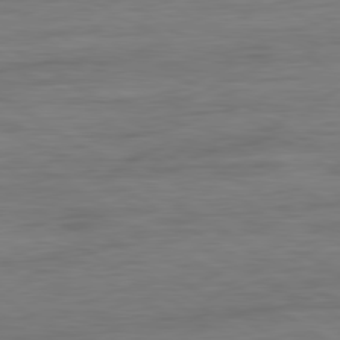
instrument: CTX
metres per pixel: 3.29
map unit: Ap
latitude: -81.0865
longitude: -79.6694
